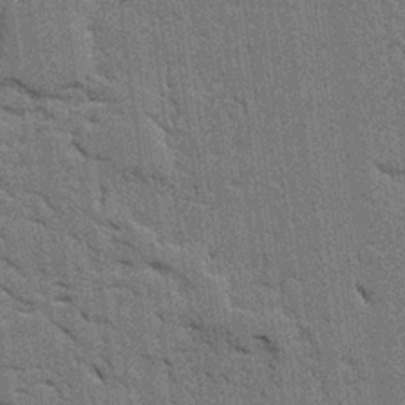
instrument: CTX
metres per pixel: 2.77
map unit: Ave
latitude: 24.1011
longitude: -130.4223
